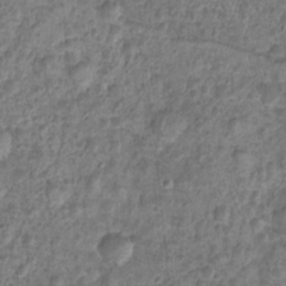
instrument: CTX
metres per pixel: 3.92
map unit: Ht
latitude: -5.8800
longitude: -20.9325
